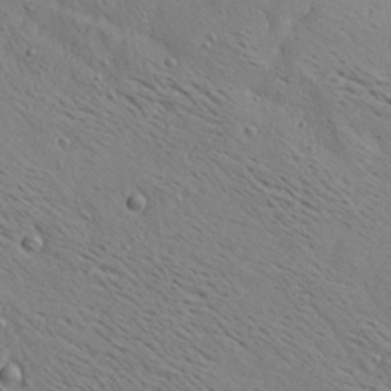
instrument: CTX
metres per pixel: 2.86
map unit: Ave
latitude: 18.7057
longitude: -139.8583
